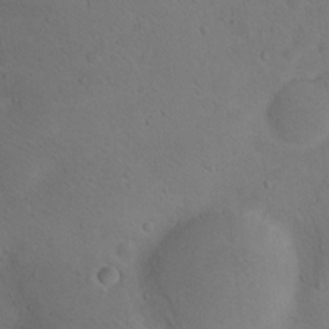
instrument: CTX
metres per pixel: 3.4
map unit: Nhu
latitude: 15.0459
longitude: -36.5546
